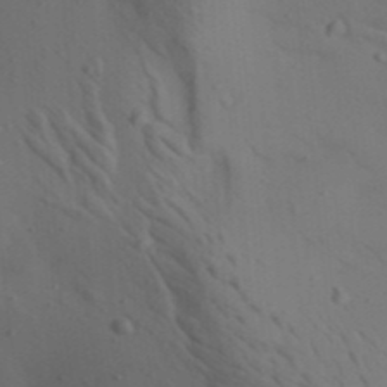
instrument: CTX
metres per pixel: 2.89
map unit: Aa
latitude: 22.8380
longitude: -138.5546
